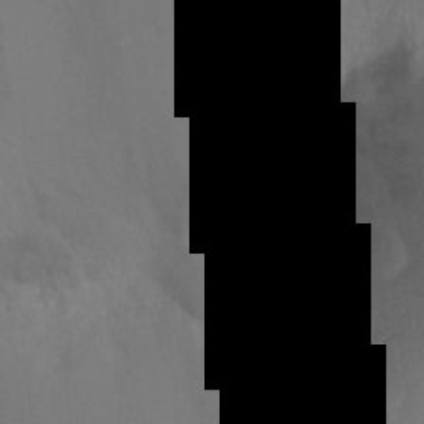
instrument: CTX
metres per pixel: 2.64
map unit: Ht
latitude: -11.4266
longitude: -34.3845
